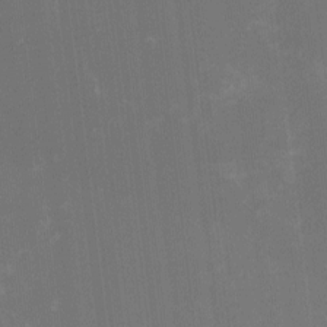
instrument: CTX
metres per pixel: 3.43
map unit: HNhu
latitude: -2.4251
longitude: -6.4790
